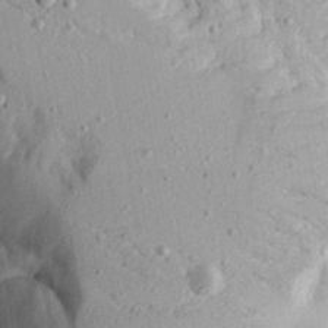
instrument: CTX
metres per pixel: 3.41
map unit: Aa
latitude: 17.0270
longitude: -124.6112
